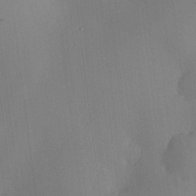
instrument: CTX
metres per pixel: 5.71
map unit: HNhu
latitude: 7.9150
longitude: 16.2929
